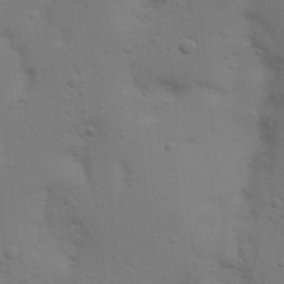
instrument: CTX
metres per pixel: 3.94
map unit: Nhu
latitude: 22.9325
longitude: -73.1404
